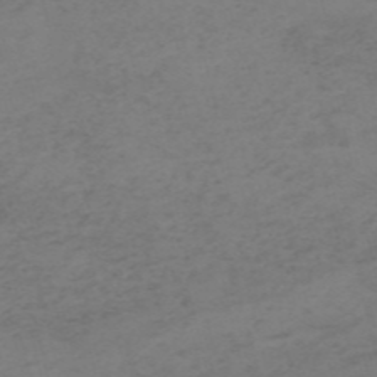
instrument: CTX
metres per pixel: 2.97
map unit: HNb
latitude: -55.4266
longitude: -46.6869
